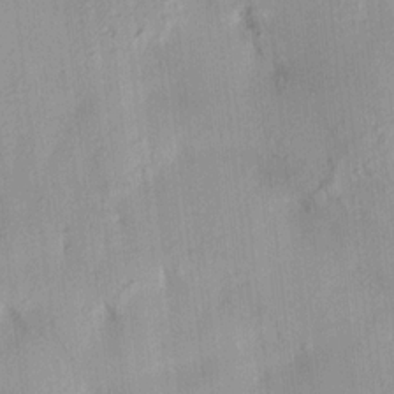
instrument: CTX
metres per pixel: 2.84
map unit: HNhu
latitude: 14.5924
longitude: 12.7274
